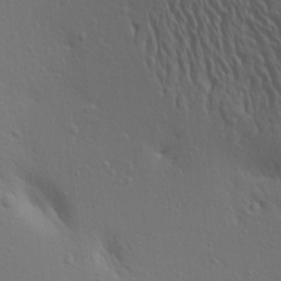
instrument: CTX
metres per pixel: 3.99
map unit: Aa
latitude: 18.7624
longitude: -143.8772
